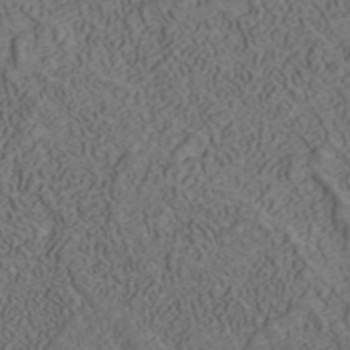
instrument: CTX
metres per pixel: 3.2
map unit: ANa
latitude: 42.3278
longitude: 30.1794
